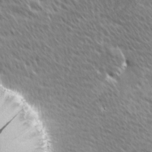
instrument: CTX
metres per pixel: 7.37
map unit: Ave
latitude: 8.8380
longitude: -106.3656
